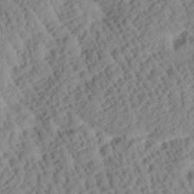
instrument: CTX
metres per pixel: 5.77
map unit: Htu
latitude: 0.9136
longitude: 177.1998
